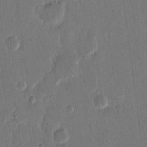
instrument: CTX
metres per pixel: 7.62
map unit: eHh
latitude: 15.4049
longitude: -69.3482
